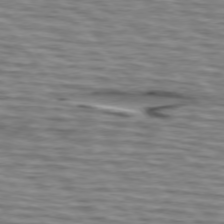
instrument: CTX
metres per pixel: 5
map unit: lApd
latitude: 75.0647
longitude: -72.3468
